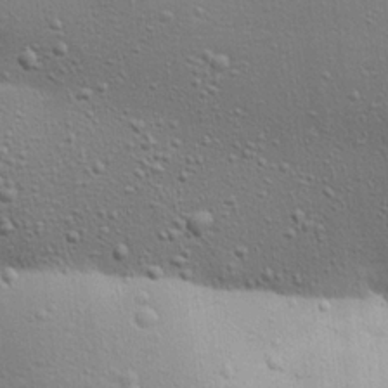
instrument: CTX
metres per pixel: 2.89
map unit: Ave
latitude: 17.9528
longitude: -141.5182
